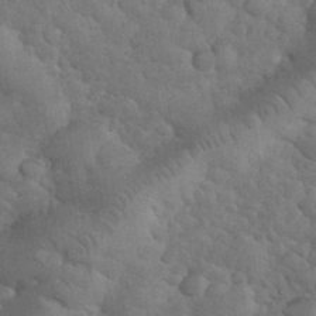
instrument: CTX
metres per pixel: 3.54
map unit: eHh
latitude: 33.8772
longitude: -67.3103
